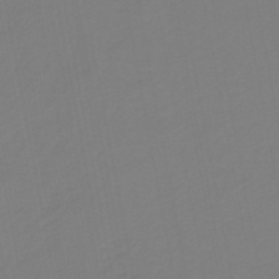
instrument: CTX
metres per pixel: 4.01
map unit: HNb
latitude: -38.0850
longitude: 55.7289
